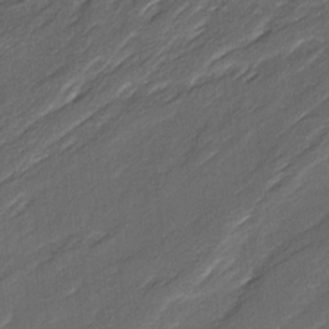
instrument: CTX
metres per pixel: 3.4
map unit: Ave
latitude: 16.6302
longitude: -136.6680
